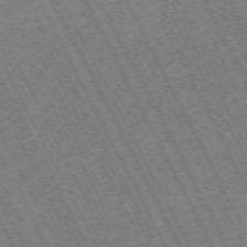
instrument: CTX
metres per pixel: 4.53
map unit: Hpe
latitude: -70.8975
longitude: 10.7652
